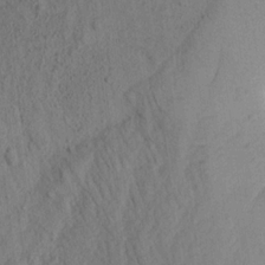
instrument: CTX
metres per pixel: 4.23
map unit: Aa
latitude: 16.5357
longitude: -145.9528
